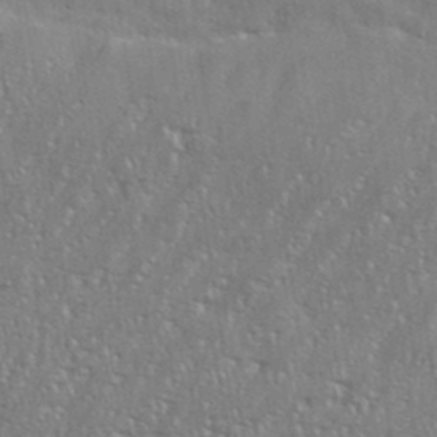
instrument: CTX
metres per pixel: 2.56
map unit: eHh
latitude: 36.0822
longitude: -132.5735
